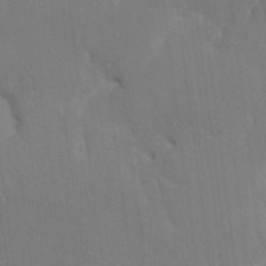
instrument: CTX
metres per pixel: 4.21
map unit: HNhu
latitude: 3.7638
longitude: -7.9906
